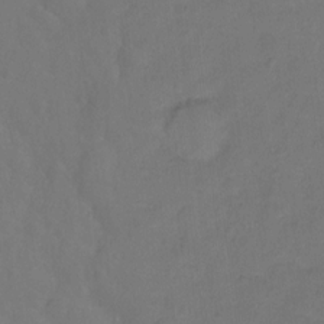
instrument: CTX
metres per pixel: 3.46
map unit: Hto
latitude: -2.3117
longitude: -34.4979
